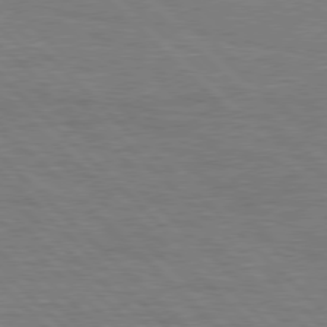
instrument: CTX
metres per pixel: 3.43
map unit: Hpe
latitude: 77.2726
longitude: -151.9528
